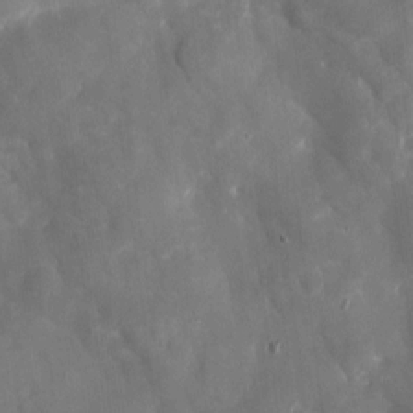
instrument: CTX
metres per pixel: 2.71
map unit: eHh
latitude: 5.2726
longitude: -70.0633
